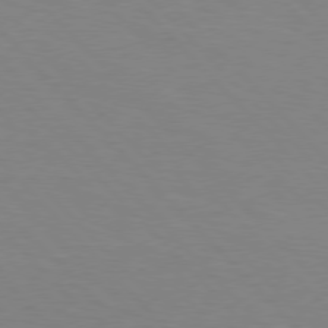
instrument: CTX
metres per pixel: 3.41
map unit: Hpe
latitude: 76.5545
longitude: -160.2711
